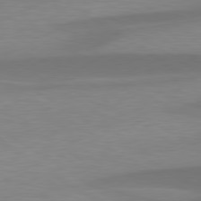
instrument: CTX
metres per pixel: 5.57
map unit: lApd
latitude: 79.6316
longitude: -95.3293
